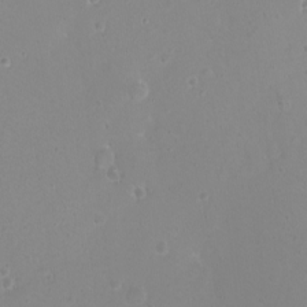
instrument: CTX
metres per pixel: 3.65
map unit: eHh
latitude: -9.2943
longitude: -69.0269
